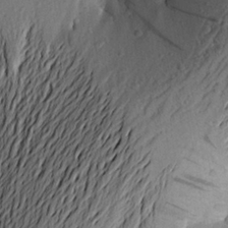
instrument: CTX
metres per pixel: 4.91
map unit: Aa
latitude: 22.8380
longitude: -149.5938
